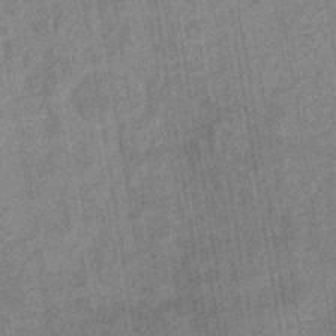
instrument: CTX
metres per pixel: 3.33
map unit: eHb
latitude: -38.0850
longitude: 81.0487
